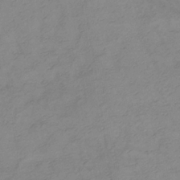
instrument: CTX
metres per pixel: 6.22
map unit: lHb
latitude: -34.9353
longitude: 72.6329
